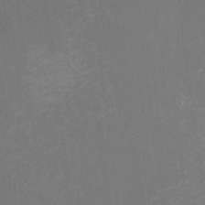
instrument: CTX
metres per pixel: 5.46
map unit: eHh
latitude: -2.1605
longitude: -79.8206
